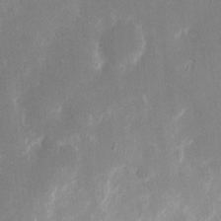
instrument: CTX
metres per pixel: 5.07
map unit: eHh
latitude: 7.1025
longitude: -69.2915
